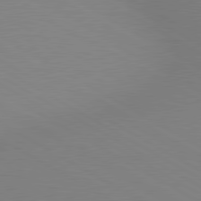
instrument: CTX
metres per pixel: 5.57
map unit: lApd
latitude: 80.2900
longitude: 127.9178
